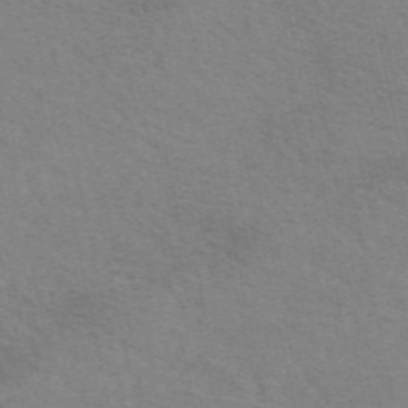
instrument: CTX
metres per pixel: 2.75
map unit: eAb
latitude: 50.9135
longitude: 111.4265
